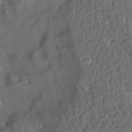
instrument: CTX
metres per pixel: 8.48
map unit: Aa
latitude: 13.5182
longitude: -144.1011
